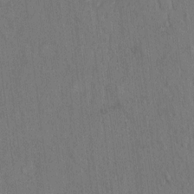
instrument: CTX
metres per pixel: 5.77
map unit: Hto
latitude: 8.9892
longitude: -60.7813
